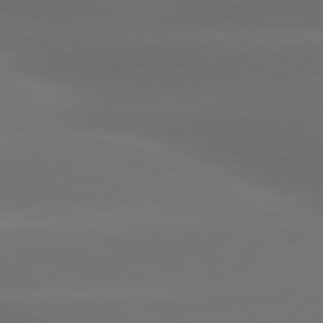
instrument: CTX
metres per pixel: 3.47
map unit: lApd
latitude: 80.5924
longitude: -146.1389
